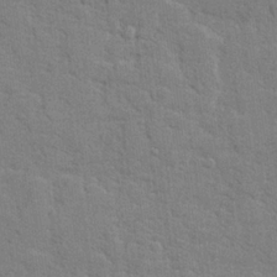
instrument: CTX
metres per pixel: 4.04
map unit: lHvf
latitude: 24.8380
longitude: 142.7274
